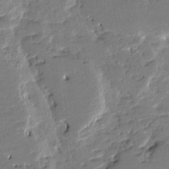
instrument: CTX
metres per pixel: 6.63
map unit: HNhu
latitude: 5.8772
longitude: -5.4993
